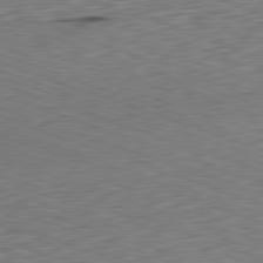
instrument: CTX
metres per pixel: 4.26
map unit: Hpe
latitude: -82.4251
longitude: 14.3684
